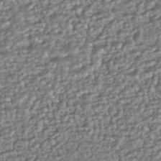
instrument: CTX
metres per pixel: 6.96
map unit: HNhu
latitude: -43.4454
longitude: 98.8786
